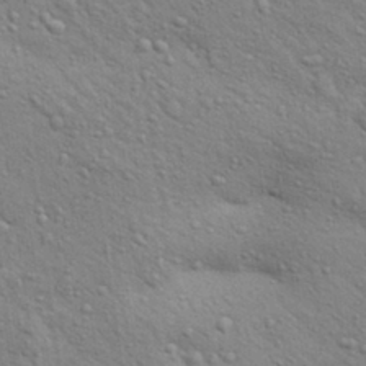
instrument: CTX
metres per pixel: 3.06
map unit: Aa
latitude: 30.2523
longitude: -147.7450
